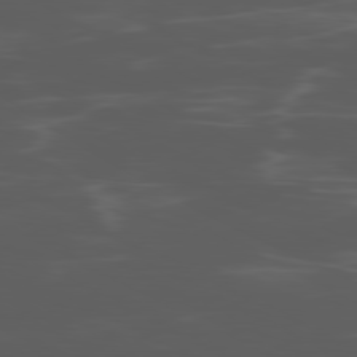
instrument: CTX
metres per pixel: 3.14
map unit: Ap
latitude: -80.7086
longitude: -62.4790
